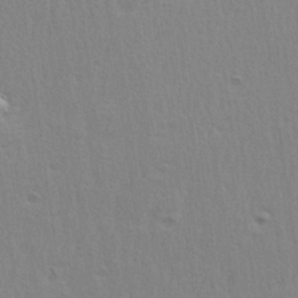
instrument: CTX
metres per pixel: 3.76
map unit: Hve
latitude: 25.6504
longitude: -93.8772
